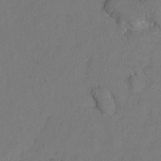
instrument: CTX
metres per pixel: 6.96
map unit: Hto
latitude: 5.8205
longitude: -31.2348
